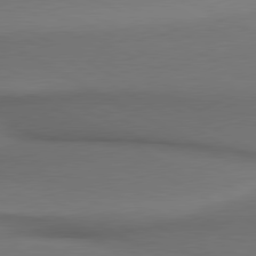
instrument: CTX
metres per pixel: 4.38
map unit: lApd
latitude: 80.5546
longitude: 155.6155
